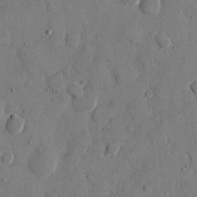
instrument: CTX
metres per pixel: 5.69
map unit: eHh
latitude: 9.5371
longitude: -67.3103
